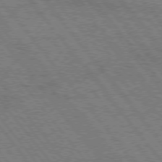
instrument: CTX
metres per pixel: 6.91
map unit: Hpe
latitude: 74.9703
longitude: -140.1199
